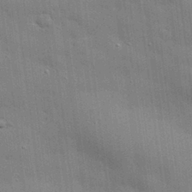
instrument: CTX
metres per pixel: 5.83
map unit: eHh
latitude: 28.4034
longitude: -82.8002
